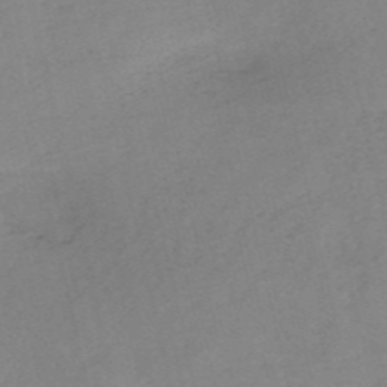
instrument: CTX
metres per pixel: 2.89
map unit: HNb
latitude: -54.3873
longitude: -41.9150
